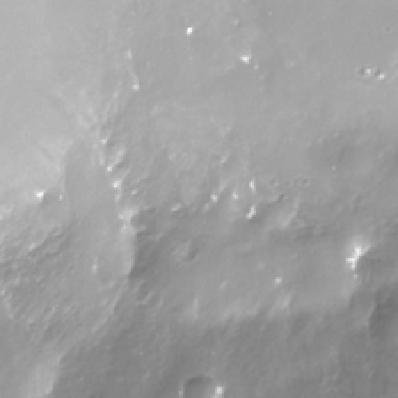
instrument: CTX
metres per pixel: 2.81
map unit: Nhe
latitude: -33.2754
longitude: -88.8569
